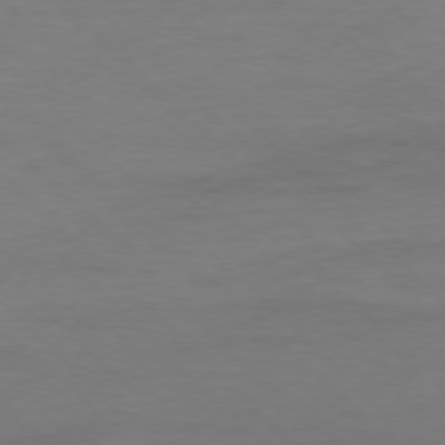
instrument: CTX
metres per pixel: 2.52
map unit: Ap
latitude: -77.8044
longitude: -82.6112
